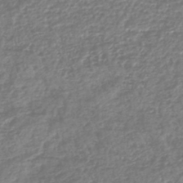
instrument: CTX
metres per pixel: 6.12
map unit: lHb
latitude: -41.9367
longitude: 72.0472
